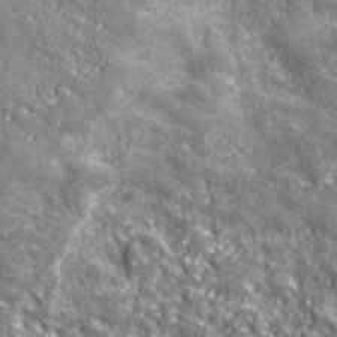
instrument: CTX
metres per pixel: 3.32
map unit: eHh
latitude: 42.5546
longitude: -91.1781
